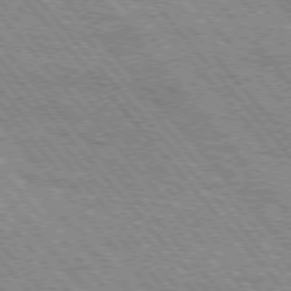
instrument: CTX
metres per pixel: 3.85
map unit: Hpe
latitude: 75.4615
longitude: -154.1956
